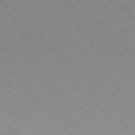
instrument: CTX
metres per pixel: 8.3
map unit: Ap
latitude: -78.1416
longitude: -96.3278
